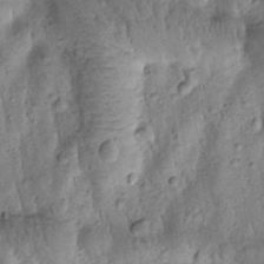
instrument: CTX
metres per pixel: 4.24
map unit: Htu
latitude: -0.4629
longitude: 173.2943
